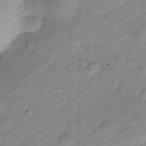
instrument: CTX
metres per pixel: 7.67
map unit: Hve
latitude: -29.6722
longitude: 94.2550
